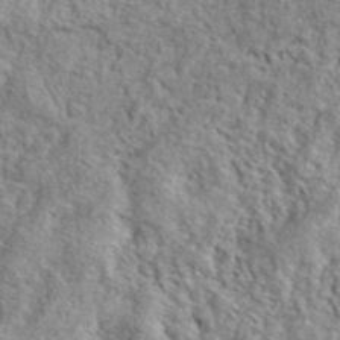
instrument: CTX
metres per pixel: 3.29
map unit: ANa
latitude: 41.0269
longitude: -86.4412
